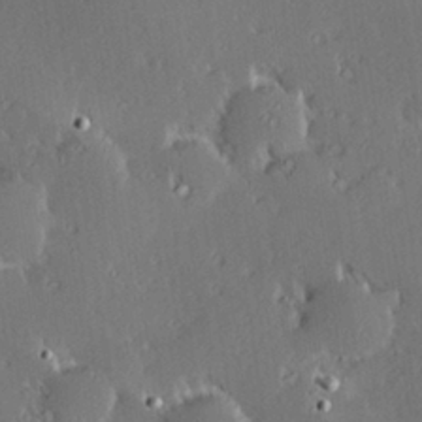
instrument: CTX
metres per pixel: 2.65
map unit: Hve
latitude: 27.4804
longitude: -93.8016
